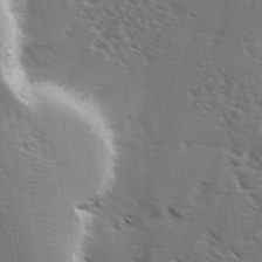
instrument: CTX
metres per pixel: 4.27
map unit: Ave
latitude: 2.6490
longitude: -110.8191
